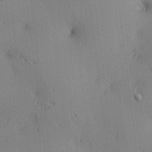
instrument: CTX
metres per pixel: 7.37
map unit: lAa
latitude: 4.1011
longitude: -116.9514
